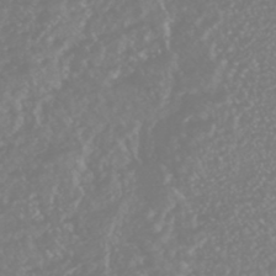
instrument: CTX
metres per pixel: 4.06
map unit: HNhu
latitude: -45.8611
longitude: 97.3132
